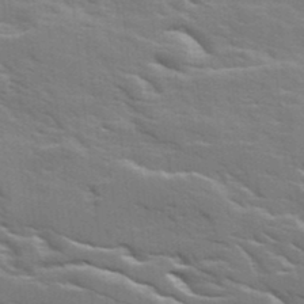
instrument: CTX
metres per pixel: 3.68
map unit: Ave
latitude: 17.6127
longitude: -129.7449
